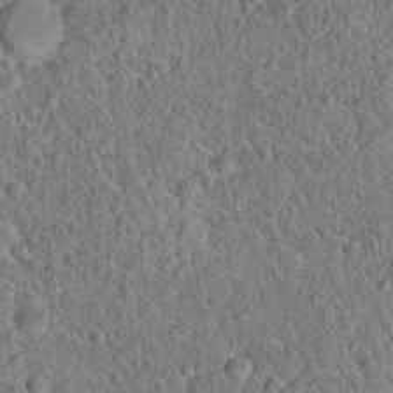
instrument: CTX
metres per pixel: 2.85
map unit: Hto
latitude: 19.1403
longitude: -42.7624
